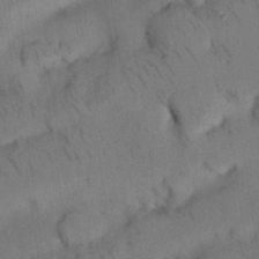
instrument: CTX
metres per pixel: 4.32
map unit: Nhu
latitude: 26.4034
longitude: -71.7827
